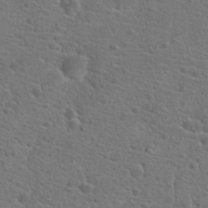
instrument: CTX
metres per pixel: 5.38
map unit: Hto
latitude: 19.4237
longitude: -42.4223
